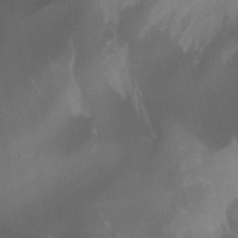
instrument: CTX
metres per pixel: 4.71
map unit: Nhu
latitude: -10.2362
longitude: -69.8394
